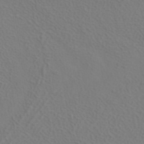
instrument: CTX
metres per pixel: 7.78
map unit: ANa
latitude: 39.3482
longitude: 20.5951
